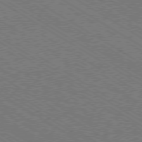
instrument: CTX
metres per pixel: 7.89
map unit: Ap
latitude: -79.6533
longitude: -79.4238
